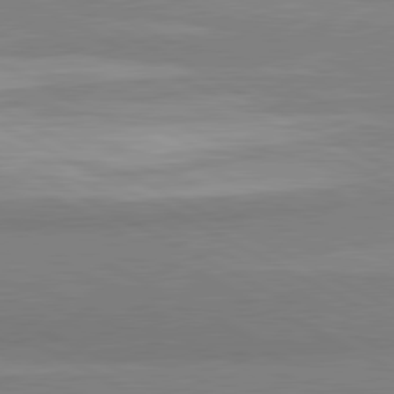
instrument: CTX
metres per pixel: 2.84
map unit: lApd
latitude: 81.1214
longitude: -179.7828
